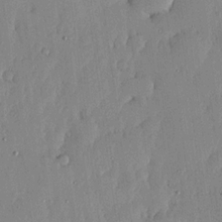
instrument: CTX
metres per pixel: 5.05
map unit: lHvf
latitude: 18.3467
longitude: -116.3467
